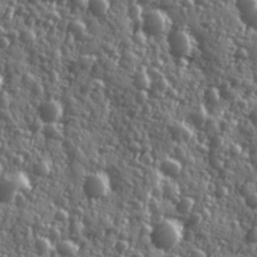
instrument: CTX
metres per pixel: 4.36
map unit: Ave
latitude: 11.9717
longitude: -103.6127
